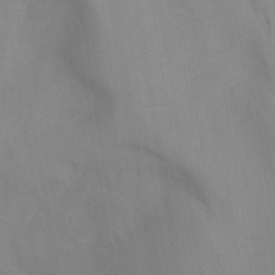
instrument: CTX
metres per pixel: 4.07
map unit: Ht
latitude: -6.8219
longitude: -31.4049
